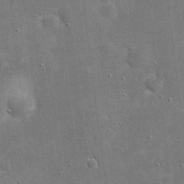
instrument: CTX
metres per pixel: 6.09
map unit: eHh
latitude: 20.7247
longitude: -67.1214
